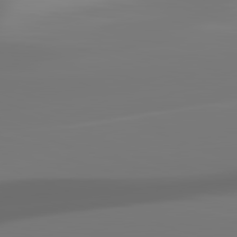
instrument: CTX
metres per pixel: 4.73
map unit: lApd
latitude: 82.3278
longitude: -147.0459
